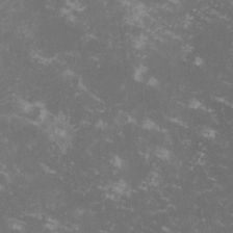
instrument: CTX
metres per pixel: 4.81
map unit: lHvf
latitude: -13.6155
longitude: -99.5938
